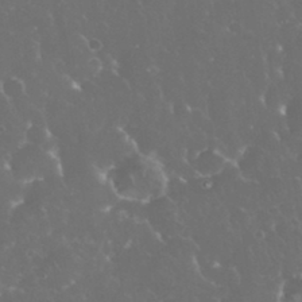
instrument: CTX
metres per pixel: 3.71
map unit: eHh
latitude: 34.6112
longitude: -63.7639
